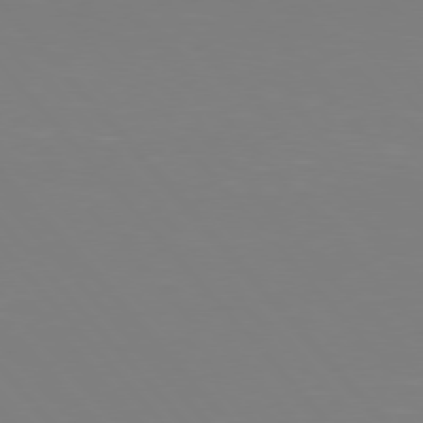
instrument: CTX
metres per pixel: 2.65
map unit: Hpe
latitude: 77.1970
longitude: -173.8583
